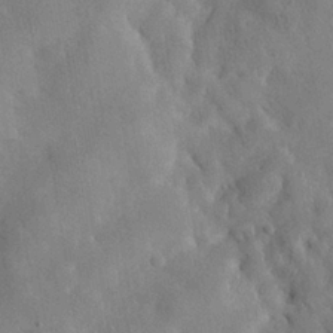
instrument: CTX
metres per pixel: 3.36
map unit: eHh
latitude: 26.3089
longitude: -68.0822
